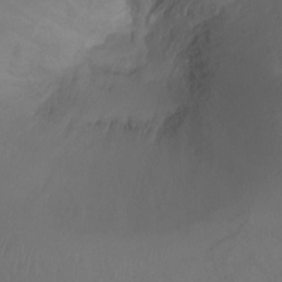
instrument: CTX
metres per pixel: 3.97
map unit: Ht
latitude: -9.9178
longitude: -35.5938
